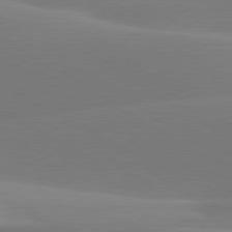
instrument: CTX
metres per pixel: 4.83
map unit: lApd
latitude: 79.8584
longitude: -95.9339
